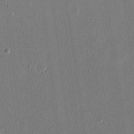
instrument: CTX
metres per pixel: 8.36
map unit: eHh
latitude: 16.7435
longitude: -70.5357
